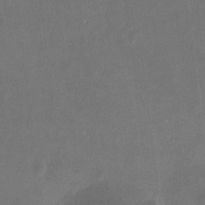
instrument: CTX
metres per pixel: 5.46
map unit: HNhu
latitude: 7.2159
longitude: 9.1998
